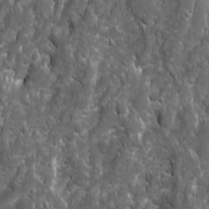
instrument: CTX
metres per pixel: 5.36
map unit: Ave
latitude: 16.0822
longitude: -132.7624
